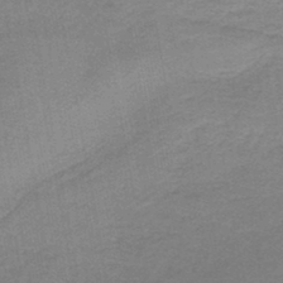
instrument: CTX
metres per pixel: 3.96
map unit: HNb
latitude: -44.4062
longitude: 52.2361
